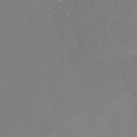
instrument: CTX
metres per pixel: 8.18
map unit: Hto
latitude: -11.4266
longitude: -39.7072
